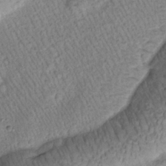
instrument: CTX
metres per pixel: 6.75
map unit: Htu
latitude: -1.0487
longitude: 172.9542
